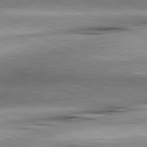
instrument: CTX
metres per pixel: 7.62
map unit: lApd
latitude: 81.8961
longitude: -167.5371
